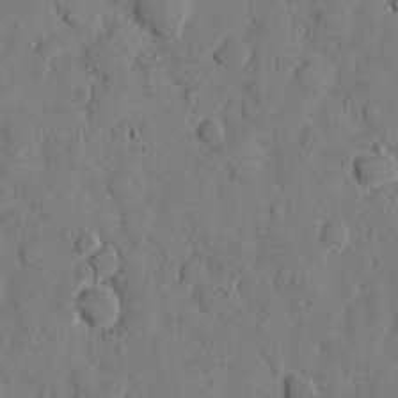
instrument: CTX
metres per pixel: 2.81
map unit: eHh
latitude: 9.4804
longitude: -67.3103
